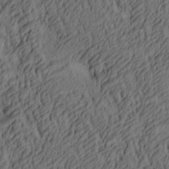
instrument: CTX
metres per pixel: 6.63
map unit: lAa
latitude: 4.7435
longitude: -115.4048
